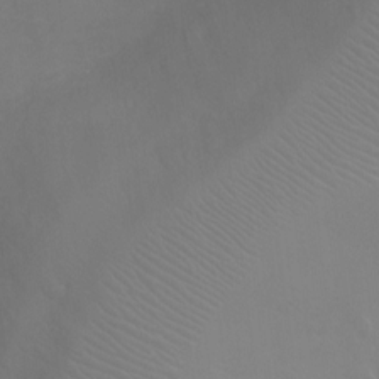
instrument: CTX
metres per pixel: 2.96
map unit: Ht
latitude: -4.1039
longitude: -18.9702
